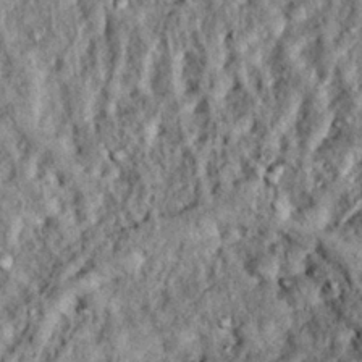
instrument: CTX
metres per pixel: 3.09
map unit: Hto
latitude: 14.8191
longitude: -35.5560
